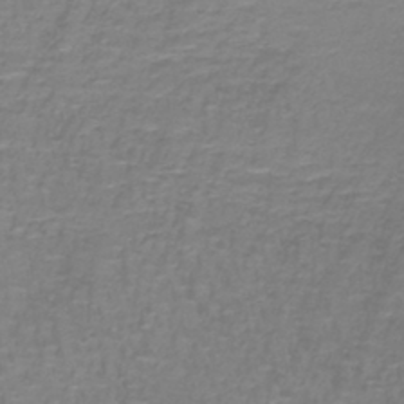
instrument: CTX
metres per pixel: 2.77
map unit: lHb
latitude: -41.4454
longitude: 57.0486
